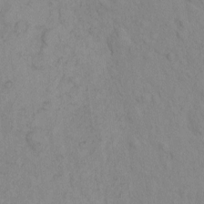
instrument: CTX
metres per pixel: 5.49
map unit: eHh
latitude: -1.5022
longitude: 18.5763
